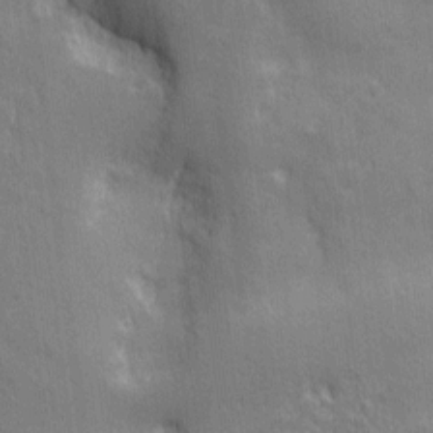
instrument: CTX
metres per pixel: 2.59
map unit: Nhu
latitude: 3.3104
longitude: -75.4049
